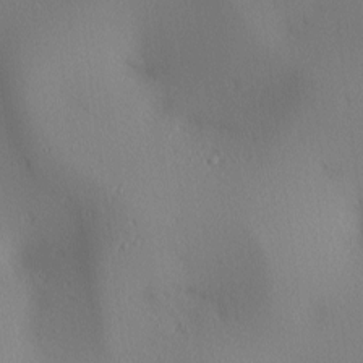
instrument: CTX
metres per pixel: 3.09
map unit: lAa
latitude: 2.8380
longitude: -116.8569
